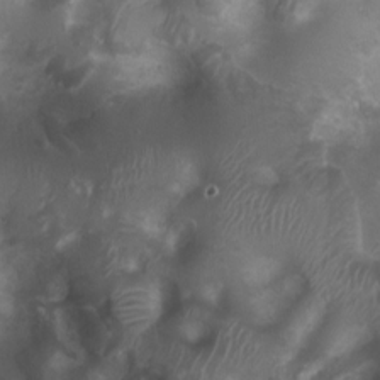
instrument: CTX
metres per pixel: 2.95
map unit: Ht
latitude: 4.2333
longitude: -20.8947
